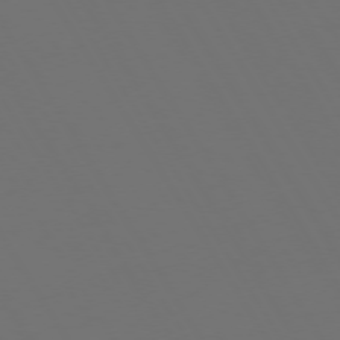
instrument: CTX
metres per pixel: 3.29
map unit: Hpe
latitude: 73.0648
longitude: -128.2333
